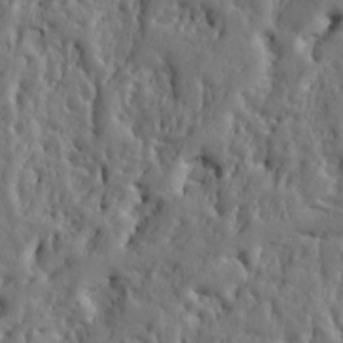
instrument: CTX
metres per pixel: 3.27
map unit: Ht
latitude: 10.1956
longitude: -76.7813
